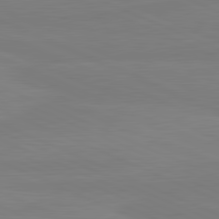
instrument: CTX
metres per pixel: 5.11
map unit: lApd
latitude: 81.5560
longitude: -178.8758
